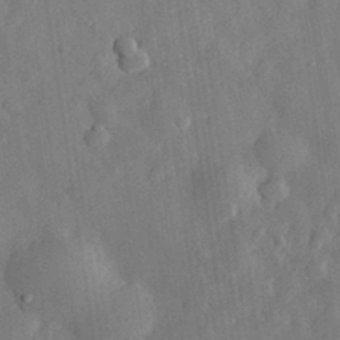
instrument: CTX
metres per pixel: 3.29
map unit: eHh
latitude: 30.6113
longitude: -78.1389
